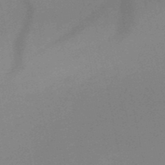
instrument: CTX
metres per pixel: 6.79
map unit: HNb
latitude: -50.7085
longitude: -42.5546
